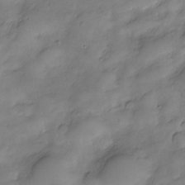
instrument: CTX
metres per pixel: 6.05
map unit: Nve
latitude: -26.6896
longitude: -149.3671
